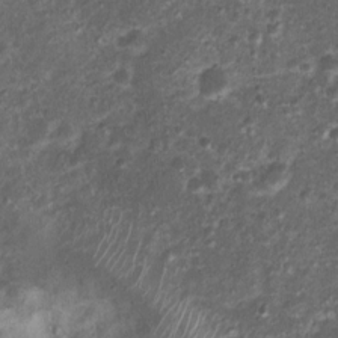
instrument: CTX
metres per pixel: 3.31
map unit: Nhu
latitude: 2.9324
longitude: -16.0255
